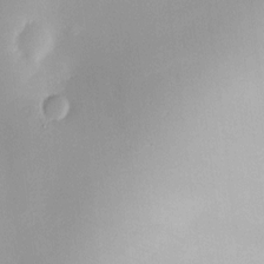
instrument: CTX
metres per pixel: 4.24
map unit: HNhu
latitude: 8.1200
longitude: 8.9731
